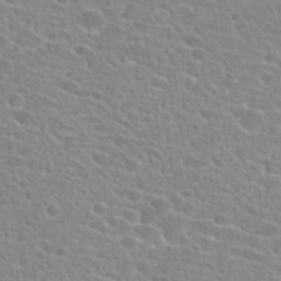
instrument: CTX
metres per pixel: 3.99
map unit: Hto
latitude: 24.1199
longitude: -44.8002
